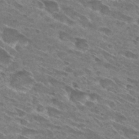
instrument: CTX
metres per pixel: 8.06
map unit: Hto
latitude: 29.7827
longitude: -44.3278
